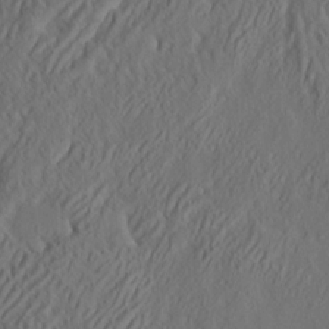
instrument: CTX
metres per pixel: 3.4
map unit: eHh
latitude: 4.4412
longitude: -77.4426
